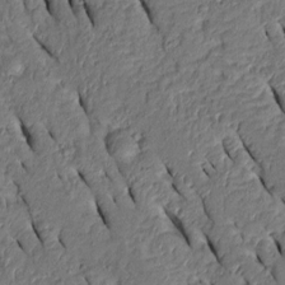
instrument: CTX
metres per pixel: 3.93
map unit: Htu
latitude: 0.7813
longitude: 149.3510
